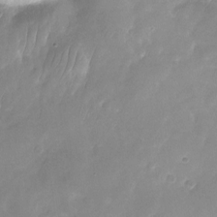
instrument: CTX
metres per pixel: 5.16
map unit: Nhu
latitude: -24.6896
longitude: -69.9150
